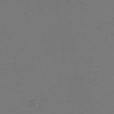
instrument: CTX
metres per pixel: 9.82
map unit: eHh
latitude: -2.5573
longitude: -74.3089
